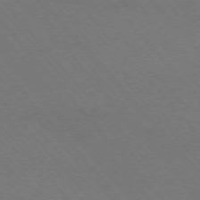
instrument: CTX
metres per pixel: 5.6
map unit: Ap
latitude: -75.8423
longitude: -68.8380
